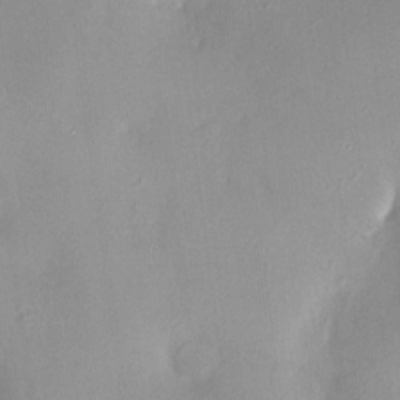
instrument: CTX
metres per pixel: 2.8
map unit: HNhu
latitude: 4.7813
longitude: 8.0094
